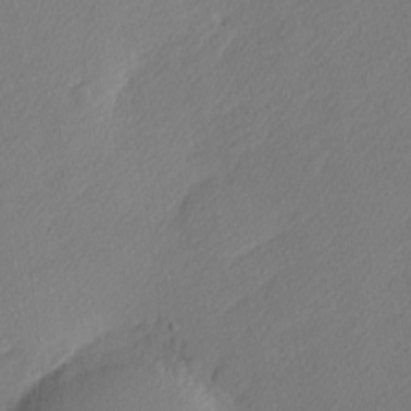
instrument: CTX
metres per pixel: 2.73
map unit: Nhu
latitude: 1.3103
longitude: -77.2159
